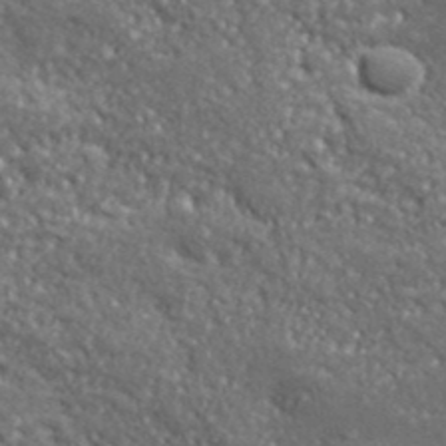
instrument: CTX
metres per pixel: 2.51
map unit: ANa
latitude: 40.8002
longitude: -87.1214
